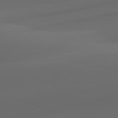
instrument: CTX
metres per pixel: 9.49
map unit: lApd
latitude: 81.1214
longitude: -83.5182
